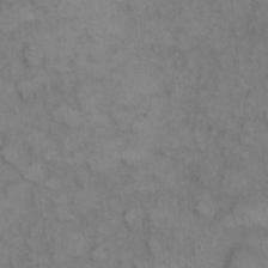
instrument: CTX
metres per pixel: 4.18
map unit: eHh
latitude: 8.9703
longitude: -63.1970
